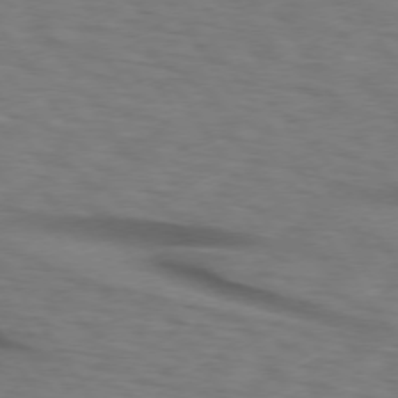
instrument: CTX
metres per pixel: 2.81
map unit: lApd
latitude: 74.1389
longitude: -77.4237
